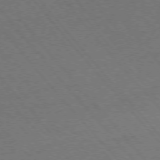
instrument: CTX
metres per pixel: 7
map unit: Ap
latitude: -76.7841
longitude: -62.2901
